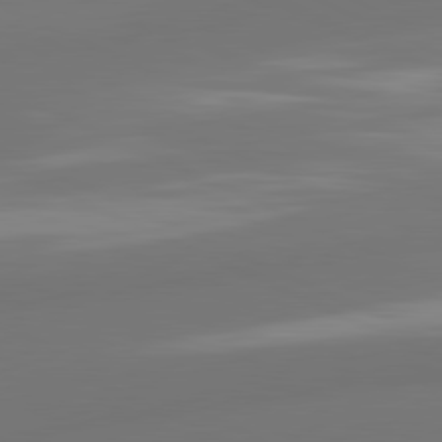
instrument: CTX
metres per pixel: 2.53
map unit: lApd
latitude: 81.2348
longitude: -165.7639
